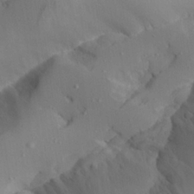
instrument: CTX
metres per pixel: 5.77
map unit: Aa
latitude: 24.2522
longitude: -127.9717
